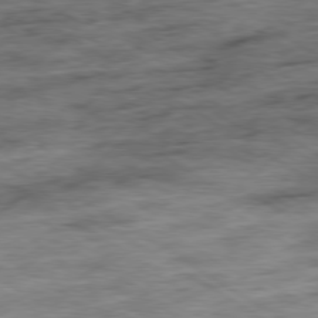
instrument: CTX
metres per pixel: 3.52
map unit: Ap
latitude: -79.7855
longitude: -48.1200
